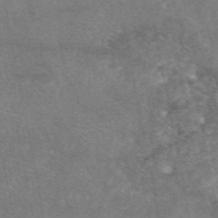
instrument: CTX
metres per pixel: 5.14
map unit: eAb
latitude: 47.1026
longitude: 119.7856
